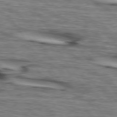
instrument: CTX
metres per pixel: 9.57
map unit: lApd
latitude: 74.0444
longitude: -64.6301
